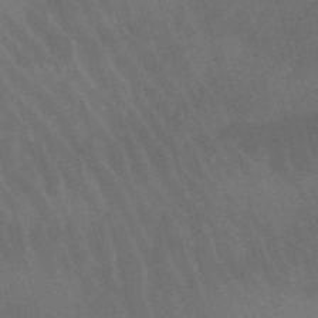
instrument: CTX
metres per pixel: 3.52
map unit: lHb
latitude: -47.8233
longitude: 76.5196
